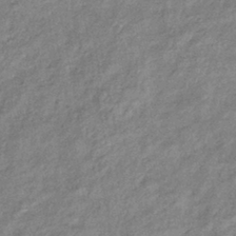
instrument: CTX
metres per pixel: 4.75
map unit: eHb
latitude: -39.5588
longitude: 81.4833
